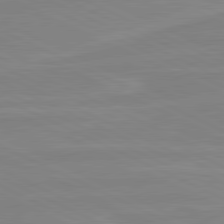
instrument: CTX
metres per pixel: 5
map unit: lApd
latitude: 81.2537
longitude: -172.9513
